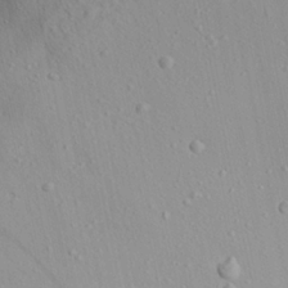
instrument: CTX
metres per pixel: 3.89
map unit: Aa
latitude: 22.1578
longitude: -142.4979
